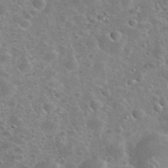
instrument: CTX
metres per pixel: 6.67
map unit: eHh
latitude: 35.8772
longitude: -60.1955
